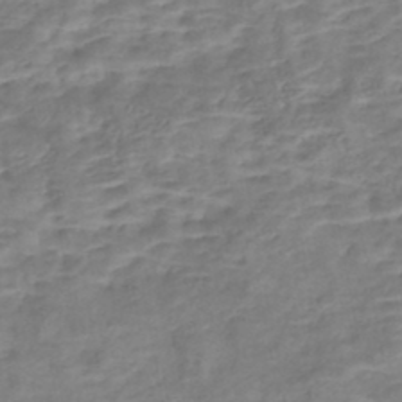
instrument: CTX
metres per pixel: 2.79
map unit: Nhe
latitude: -46.6329
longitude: 152.5195
